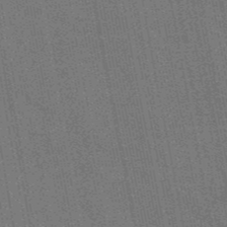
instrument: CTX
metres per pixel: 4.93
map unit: lHb
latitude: -47.2187
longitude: 59.4832
